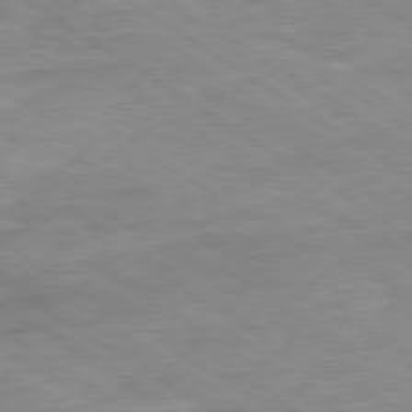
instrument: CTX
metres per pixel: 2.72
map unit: Ap
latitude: -80.1606
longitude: -75.5371
